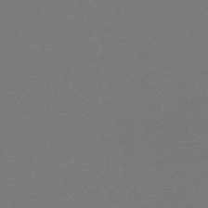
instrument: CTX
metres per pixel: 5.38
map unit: lHb
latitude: -47.0297
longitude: 65.8800
